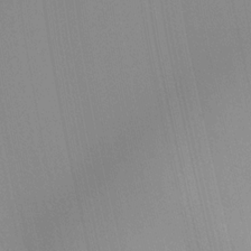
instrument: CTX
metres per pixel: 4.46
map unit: Htu
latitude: -16.3307
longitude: -46.1767
